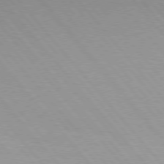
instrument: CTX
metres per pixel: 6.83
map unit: Hpe
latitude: 76.1389
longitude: -153.3482
